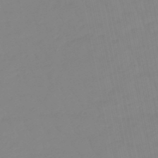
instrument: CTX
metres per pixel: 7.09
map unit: eHb
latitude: -48.5763
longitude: 85.4076
